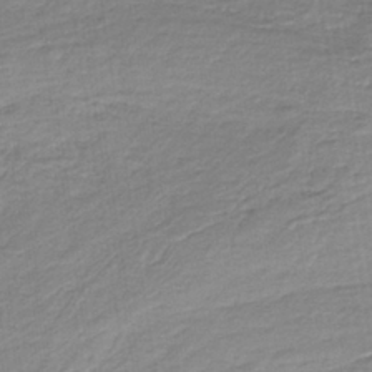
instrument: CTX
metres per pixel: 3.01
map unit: lHb
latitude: -36.1039
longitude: 59.0675
